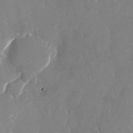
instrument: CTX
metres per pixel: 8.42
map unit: Nhu
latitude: -23.0676
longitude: -72.5357
